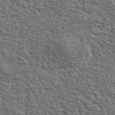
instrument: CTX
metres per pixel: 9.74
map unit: lHvf
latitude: 37.4805
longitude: -88.5924
